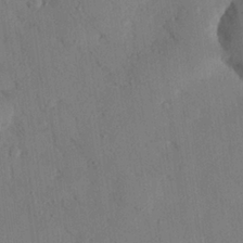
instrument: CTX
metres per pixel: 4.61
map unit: eHh
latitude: 26.2712
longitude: -80.1956
